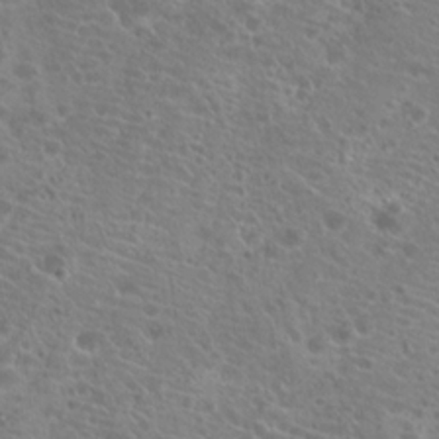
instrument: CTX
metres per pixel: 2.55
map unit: Hto
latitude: 20.9325
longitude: -40.9891
